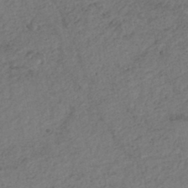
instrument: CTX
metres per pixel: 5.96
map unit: Nhe
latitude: -46.5951
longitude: -173.2159
